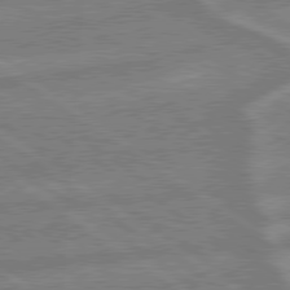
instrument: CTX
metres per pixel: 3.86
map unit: lApd
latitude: 79.1781
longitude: -164.9514
